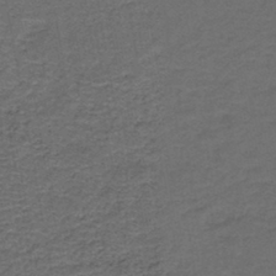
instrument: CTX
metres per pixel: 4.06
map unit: HNb
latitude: -43.1809
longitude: 51.3699
